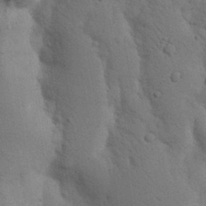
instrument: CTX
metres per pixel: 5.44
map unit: Nhu
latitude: 18.3089
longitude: -75.8961
